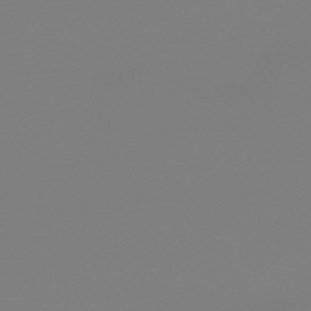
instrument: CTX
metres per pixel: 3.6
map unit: eHb
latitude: -50.3117
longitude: 68.5573
